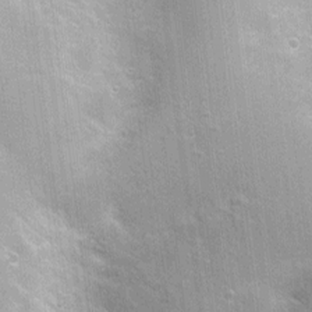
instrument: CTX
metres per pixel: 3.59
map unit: Nhu
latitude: 1.3481
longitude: -16.3845
